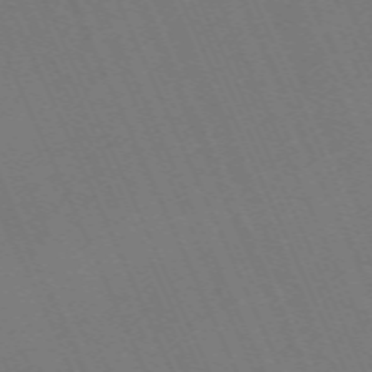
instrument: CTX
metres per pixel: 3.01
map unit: Nhu
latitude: -68.3306
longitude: 39.2187
